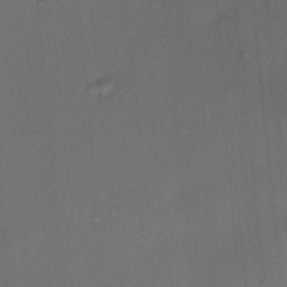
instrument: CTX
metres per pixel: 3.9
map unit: HNhu
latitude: 12.2712
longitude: 10.9164
